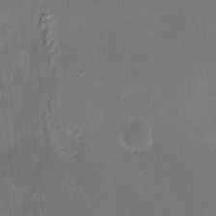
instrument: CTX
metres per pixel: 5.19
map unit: HNhu
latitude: 4.1389
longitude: 8.7274
